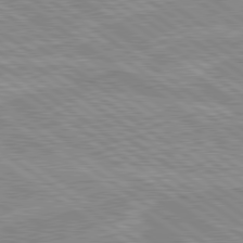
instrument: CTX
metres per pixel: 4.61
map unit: lApd
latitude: 80.0255
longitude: 170.9920
